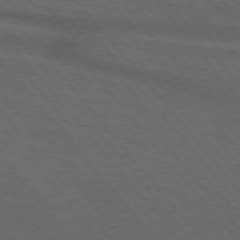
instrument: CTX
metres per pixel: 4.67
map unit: lApd
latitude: 75.7639
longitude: -83.7638
